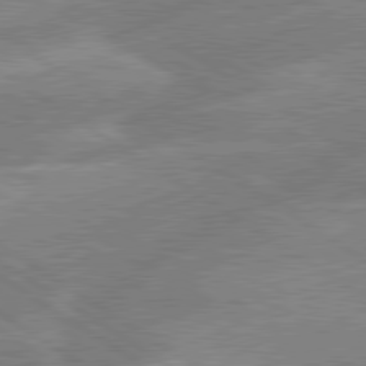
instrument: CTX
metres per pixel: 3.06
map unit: lApd
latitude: 79.8395
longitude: -132.5546
